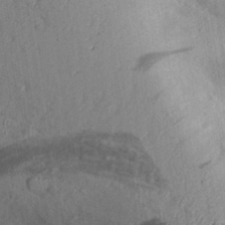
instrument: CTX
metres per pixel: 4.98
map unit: Aa
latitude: 29.3670
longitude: -131.5749
